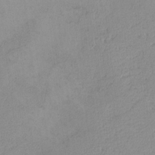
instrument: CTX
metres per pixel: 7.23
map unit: lHvf
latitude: -13.3699
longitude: -102.4223
